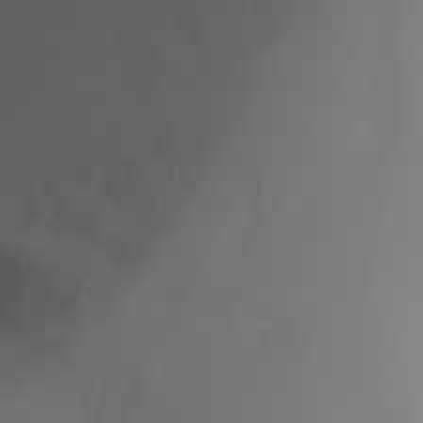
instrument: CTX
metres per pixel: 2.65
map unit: Nhu
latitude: -6.9919
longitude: -88.2712
